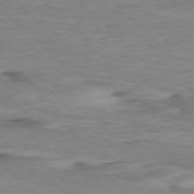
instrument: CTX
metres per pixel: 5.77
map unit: Ap
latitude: -76.7274
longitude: -78.0444
